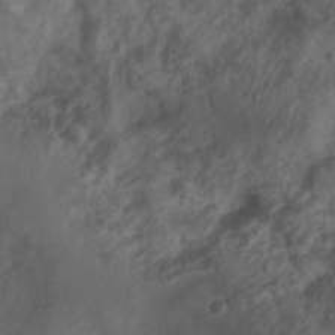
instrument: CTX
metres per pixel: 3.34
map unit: Nhu
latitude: 7.3482
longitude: -21.6505
